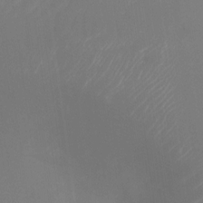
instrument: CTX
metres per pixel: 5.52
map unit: Nhu
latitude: -24.2928
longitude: -72.8002
